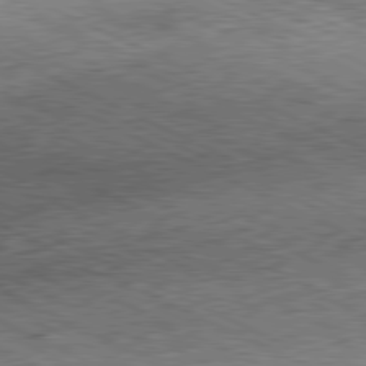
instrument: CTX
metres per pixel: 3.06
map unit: Hpe
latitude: -81.5777
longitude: 10.3306
